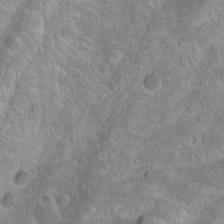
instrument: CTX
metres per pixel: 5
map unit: Htu
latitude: -4.1794
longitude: -87.8205
